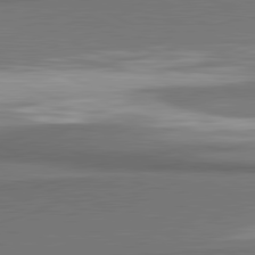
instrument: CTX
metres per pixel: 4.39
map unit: lApd
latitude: 81.5182
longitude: 174.5573
